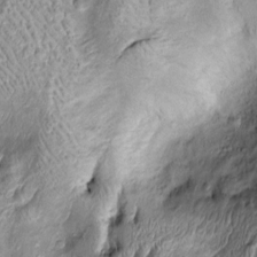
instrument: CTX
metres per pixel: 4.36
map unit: Htu
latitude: -5.9745
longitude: 159.3132
